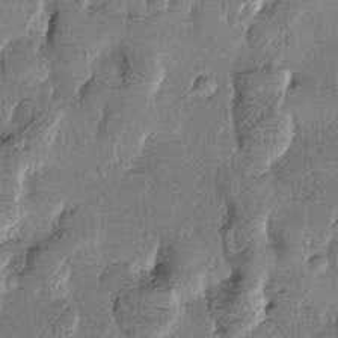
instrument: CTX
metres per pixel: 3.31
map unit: Htu
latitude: -0.5196
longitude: -176.6679
